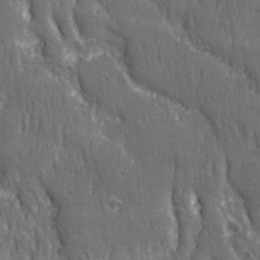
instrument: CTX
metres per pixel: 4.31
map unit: Ave
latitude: 22.4601
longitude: -134.6112
